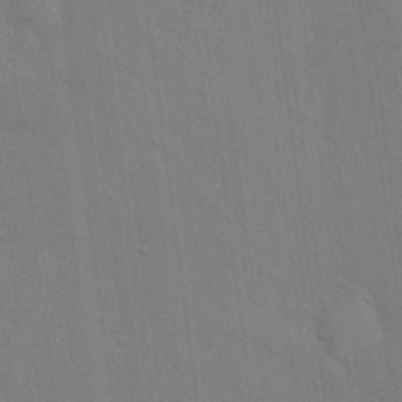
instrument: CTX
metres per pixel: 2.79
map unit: Hto
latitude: 20.9703
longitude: -54.2522
